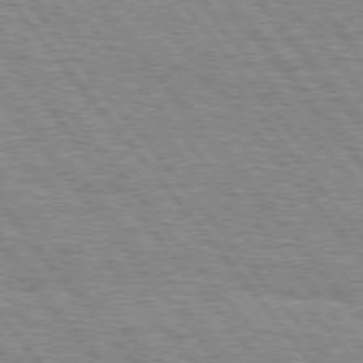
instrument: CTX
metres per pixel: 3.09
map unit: Hpe
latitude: 75.6883
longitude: -153.2726
